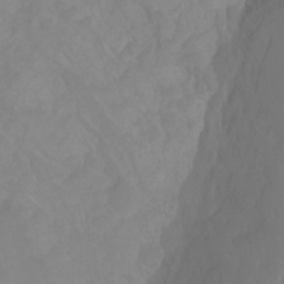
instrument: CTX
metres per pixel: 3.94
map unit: Ht
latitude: -0.1417
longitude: -38.7813
